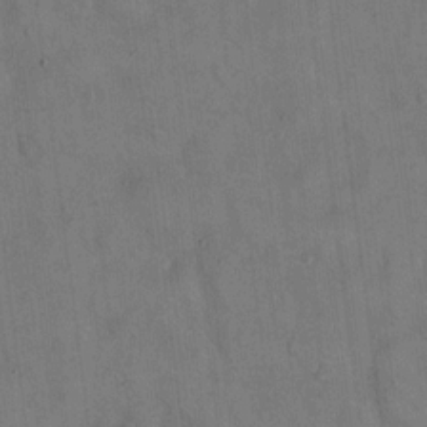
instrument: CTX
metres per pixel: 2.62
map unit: Hto
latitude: 13.6316
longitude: -59.7639
